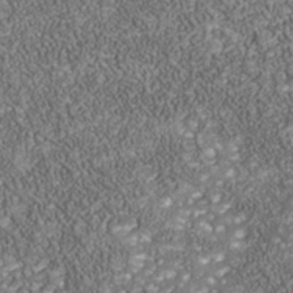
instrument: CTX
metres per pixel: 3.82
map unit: Nhu
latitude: -39.0487
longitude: -83.7449
